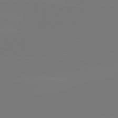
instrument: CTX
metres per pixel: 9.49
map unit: lApd
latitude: 81.9150
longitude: -135.8394
